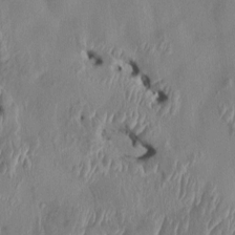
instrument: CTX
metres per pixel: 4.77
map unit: HNhu
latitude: 3.9717
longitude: -4.7813
